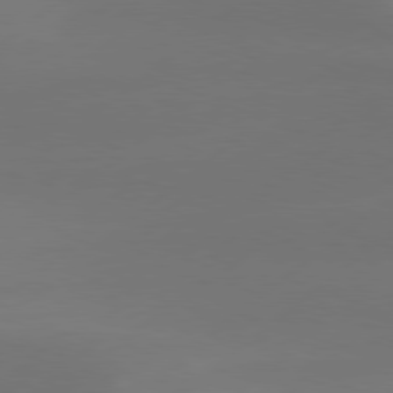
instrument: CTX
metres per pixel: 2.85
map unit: Hpe
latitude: 78.4223
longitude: -130.1389
